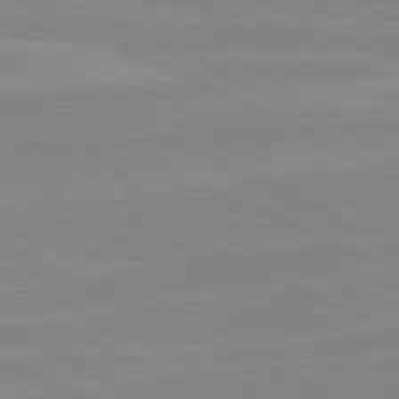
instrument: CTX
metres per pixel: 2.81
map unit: lApd
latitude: 81.0458
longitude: -172.5923
